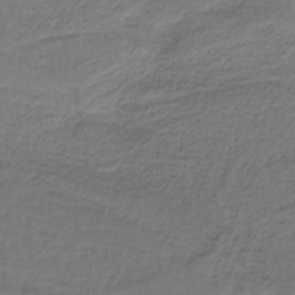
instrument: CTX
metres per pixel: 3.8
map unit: HNb
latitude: -35.6533
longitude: 58.1794
